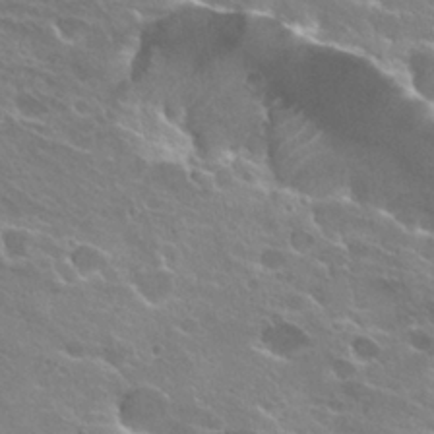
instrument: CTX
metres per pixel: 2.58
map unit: Hto
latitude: 25.0080
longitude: -37.7450
